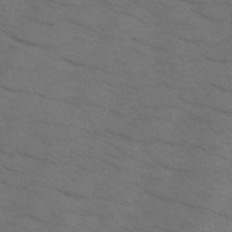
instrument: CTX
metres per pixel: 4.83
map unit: HNb
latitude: -44.2362
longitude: -41.1781
